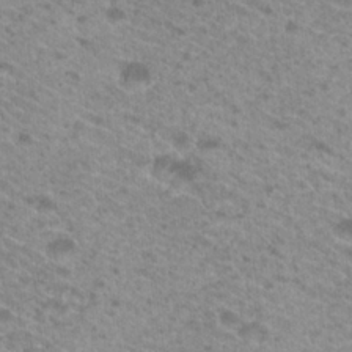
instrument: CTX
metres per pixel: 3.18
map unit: Hto
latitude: 21.4805
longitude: -37.7261
